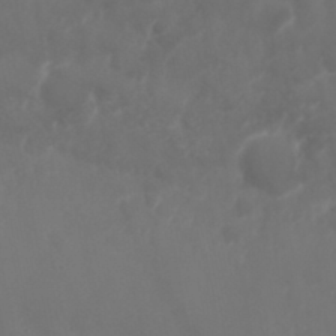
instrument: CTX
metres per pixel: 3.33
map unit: Nhu
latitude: 25.5749
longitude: -62.5546
